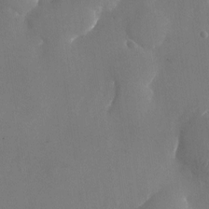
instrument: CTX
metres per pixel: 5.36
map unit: Nhu
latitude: -24.9919
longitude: -70.5923
